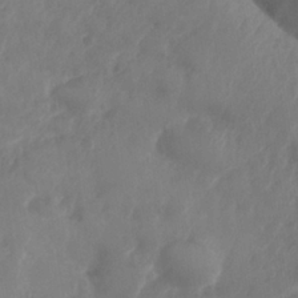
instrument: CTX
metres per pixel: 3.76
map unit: Nhe
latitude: -36.0850
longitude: -177.8772
